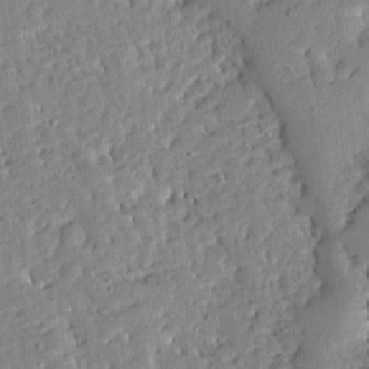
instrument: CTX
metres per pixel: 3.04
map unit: Ave
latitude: 13.2537
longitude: -136.9514
